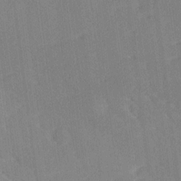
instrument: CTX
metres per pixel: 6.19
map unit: Ave
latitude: 18.1577
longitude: -137.1026
